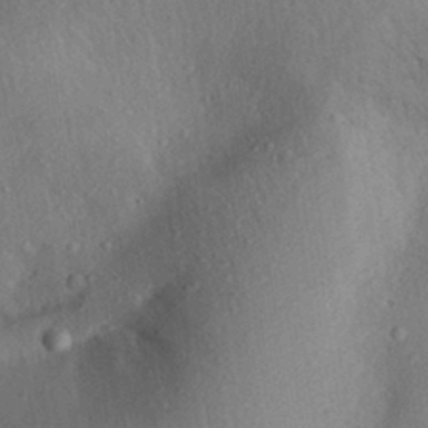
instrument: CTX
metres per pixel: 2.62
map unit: Aa
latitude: 29.0647
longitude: -145.6694
